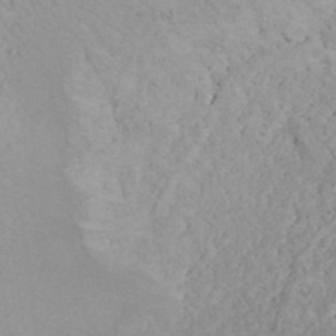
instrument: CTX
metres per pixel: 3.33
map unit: ANa
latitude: 40.1766
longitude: 19.1620
